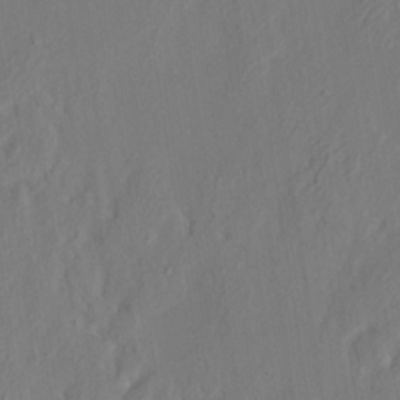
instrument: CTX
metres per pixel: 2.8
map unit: eHh
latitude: 3.6316
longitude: -77.5749
